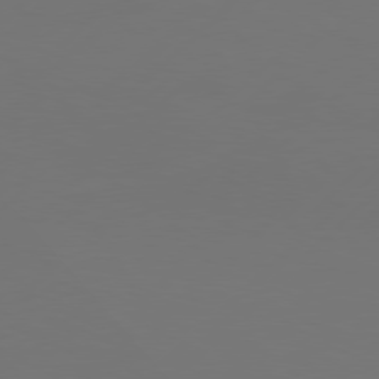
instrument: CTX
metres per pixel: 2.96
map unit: Hpe
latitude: 77.8205
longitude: -122.3089
